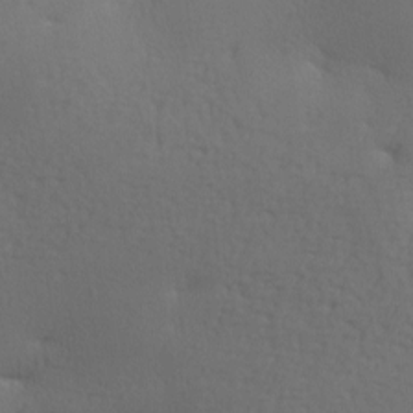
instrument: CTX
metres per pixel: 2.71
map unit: lAa
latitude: -8.0472
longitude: -125.2159
